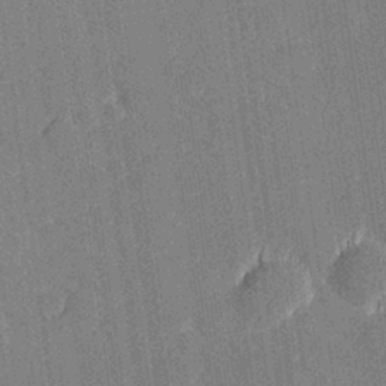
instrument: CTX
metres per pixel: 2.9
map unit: Hve
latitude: 27.2348
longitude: 144.5196
